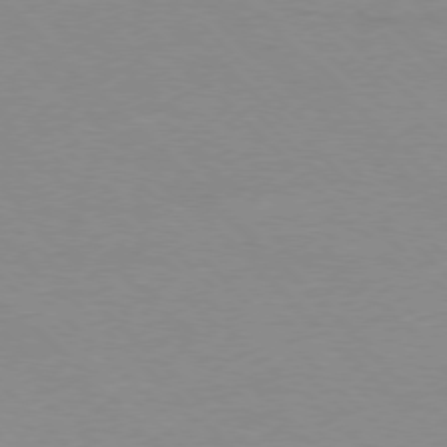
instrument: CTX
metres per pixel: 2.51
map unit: Ap
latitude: -77.6722
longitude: -87.4804
